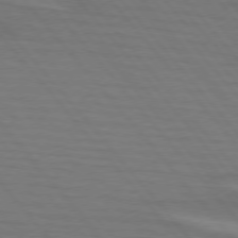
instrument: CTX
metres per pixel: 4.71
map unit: lApd
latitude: 75.3293
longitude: -80.8191
